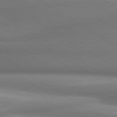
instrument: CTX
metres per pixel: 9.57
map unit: lApd
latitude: 80.6868
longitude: 179.8422
